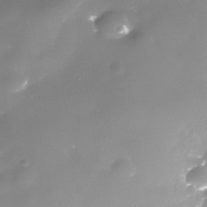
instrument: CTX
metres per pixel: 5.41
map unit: Nhe
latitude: -35.9556
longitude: -87.4804
